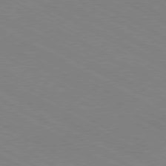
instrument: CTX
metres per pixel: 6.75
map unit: Hpe
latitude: -80.8030
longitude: 13.6911
